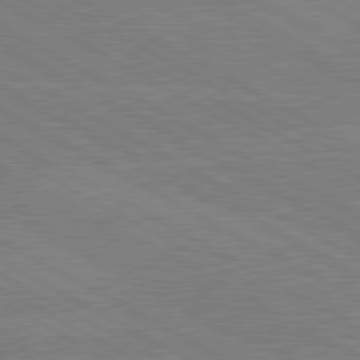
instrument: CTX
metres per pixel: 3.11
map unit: lApd
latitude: 80.4601
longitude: -127.2159
